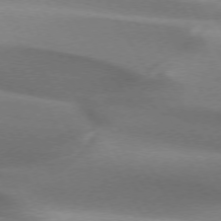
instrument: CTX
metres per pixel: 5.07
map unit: lApd
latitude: 73.0459
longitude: -50.8758
